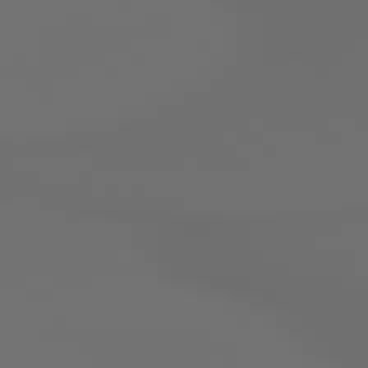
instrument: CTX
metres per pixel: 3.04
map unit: lApd
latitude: 79.5938
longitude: 176.5385
